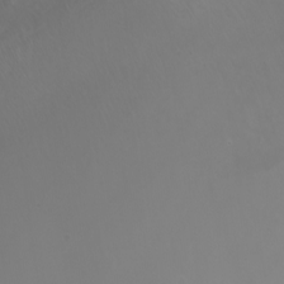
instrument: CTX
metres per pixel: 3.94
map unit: Nhu
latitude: -8.4440
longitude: -93.3670
